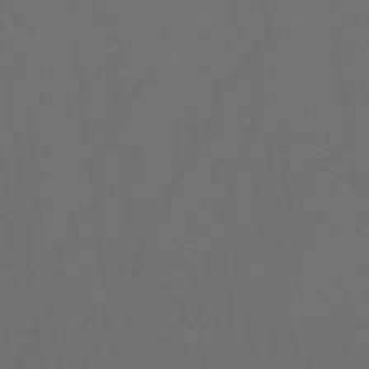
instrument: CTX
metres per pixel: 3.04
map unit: Htu
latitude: -10.8219
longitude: -73.4048
